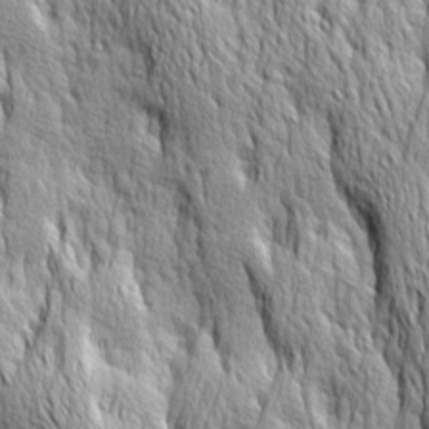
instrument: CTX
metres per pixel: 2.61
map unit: Ave
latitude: 14.2712
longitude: -133.4049
